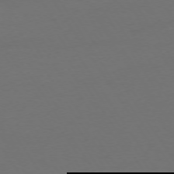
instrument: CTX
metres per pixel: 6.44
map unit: Ap
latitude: -75.3132
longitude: -68.1578
